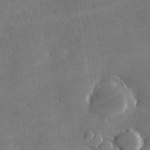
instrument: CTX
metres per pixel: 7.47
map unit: lHvf
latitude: 31.5749
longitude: -93.6505
